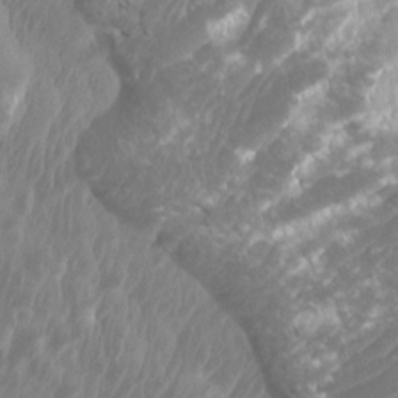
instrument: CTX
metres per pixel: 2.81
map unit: Htu
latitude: 2.7435
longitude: -20.4979
